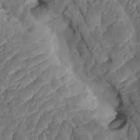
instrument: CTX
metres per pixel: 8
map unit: eHh
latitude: -0.5574
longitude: 15.1620
